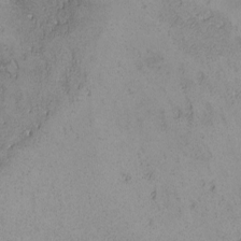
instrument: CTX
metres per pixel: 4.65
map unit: lHvf
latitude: -13.4643
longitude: -103.5371
